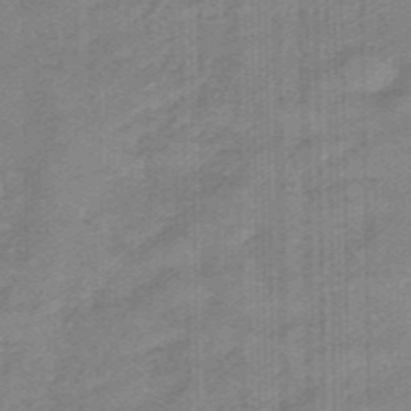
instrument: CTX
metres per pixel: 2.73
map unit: eHb
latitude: -45.6155
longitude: 83.6533
